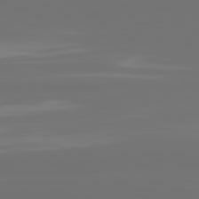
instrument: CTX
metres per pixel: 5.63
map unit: lApd
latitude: 82.1388
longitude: -167.5749
